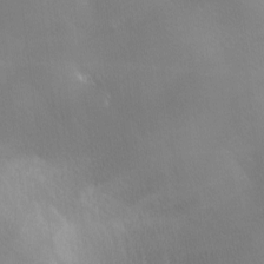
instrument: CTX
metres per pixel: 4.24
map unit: Ave
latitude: -7.1431
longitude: -122.7057
